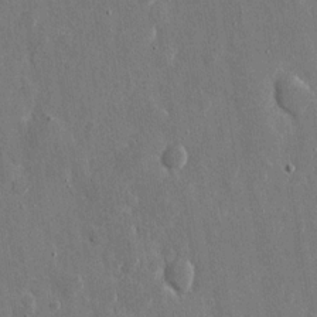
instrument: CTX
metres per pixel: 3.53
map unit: eHh
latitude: 11.4427
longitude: -69.7828
